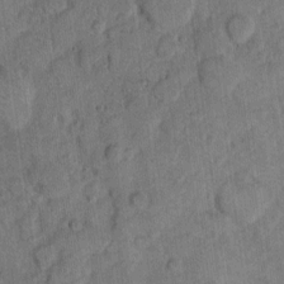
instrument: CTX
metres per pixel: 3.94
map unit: eHh
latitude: 9.1214
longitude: -63.7828
